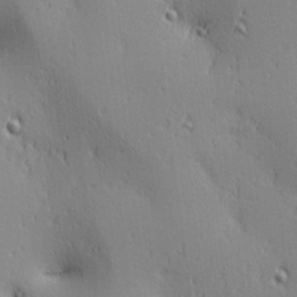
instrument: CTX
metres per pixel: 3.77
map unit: lAa
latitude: 3.6505
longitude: -117.6694
